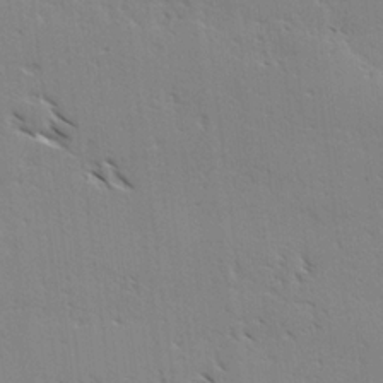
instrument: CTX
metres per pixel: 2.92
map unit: lAvf
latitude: -3.8233
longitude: -113.1403
